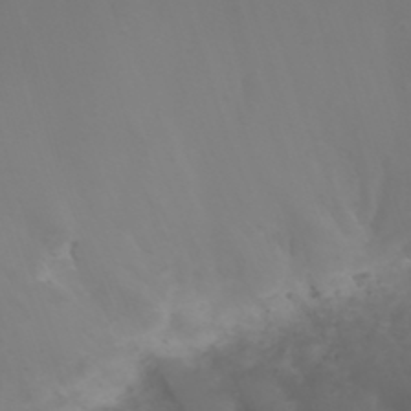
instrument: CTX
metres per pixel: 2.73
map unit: Nhu
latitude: 22.3845
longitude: -64.9514
